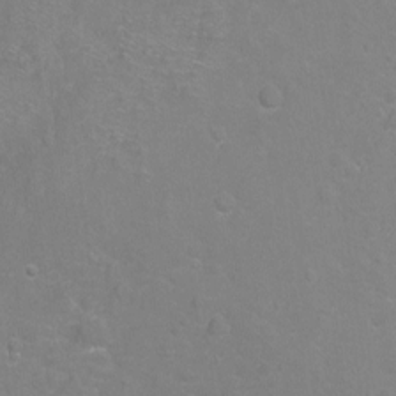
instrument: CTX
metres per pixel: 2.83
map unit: Hto
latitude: -5.0675
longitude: -35.3670
